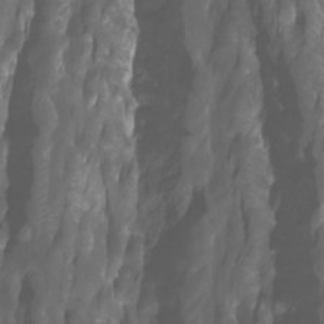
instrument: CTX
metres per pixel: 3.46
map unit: Ht
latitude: -3.8422
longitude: -61.8394
